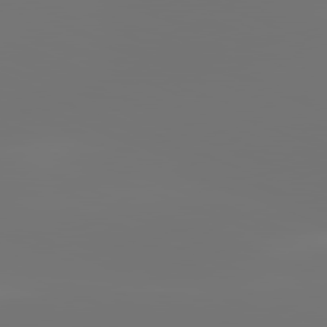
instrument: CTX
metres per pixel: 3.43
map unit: lApd
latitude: 81.8961
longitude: -153.8584
